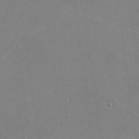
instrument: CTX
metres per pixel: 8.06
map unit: lHvf
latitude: -10.9920
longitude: -102.3467
